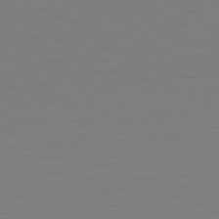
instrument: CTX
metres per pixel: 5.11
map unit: Hpe
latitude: -82.5763
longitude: 9.2187
